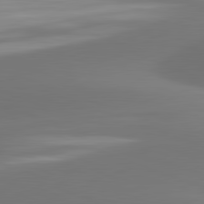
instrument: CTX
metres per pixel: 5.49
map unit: lApd
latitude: 81.9528
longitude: -163.4805
